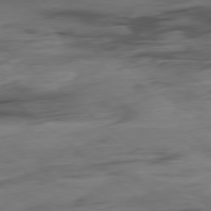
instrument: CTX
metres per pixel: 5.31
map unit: Hpe
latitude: -78.7652
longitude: -18.6679
